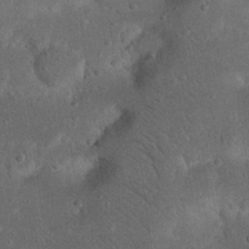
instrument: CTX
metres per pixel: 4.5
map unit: Nhu
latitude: 22.6301
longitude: -71.6127
